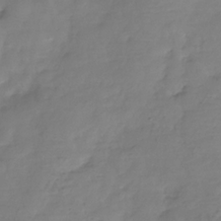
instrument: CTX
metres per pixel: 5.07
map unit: Hve
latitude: -32.9542
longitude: 91.2187
